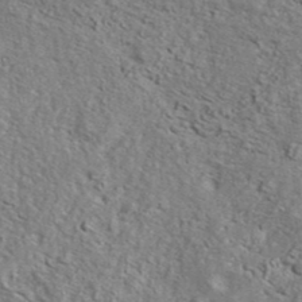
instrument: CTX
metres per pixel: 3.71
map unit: lHvf
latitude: 42.4601
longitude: -88.9892
